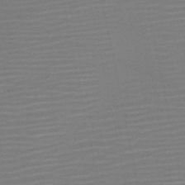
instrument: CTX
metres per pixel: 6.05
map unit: HNb
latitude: -51.9556
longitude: -47.6505
